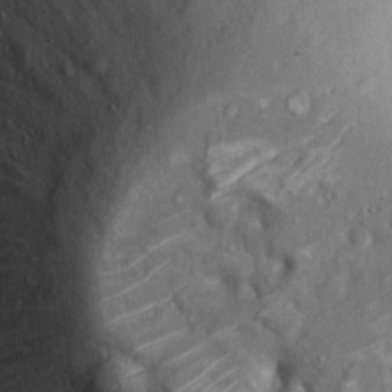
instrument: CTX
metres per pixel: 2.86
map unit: Hto
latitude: 16.1578
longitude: -58.8380
